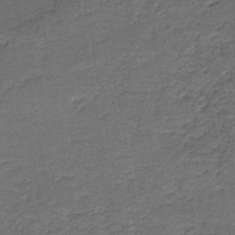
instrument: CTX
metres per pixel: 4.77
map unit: HNb
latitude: -43.3320
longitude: 51.2754
